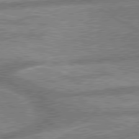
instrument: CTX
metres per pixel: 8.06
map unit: lApd
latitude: 79.8584
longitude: -169.4616
